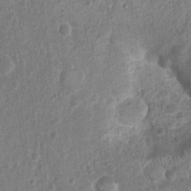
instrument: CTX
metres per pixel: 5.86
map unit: Nhu
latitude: 2.6490
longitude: -16.2711
